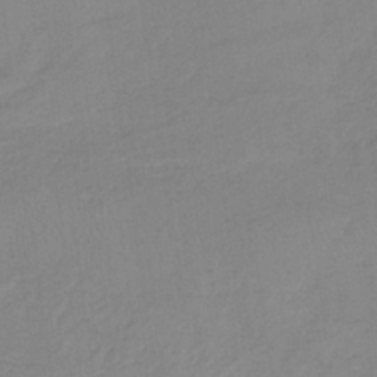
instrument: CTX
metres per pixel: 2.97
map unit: HNb
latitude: -33.4455
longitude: 64.2929
